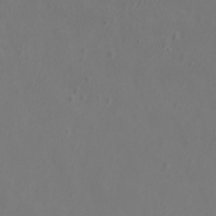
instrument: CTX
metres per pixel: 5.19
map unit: eHh
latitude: -7.3320
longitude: -75.3671
